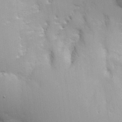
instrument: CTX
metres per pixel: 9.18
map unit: Nhe
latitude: -2.5762
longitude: -58.9703
